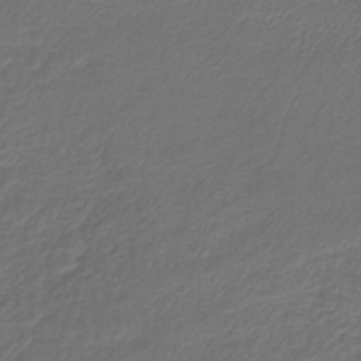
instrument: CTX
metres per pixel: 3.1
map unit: lHb
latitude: -43.3320
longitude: 61.8989
